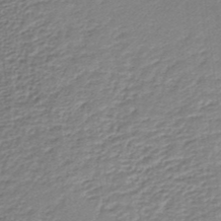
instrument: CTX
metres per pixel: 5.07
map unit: HNb
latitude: -34.7652
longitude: 60.5763
